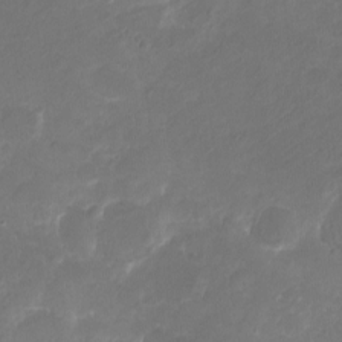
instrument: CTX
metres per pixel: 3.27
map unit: eHh
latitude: -5.8611
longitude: -77.7827
